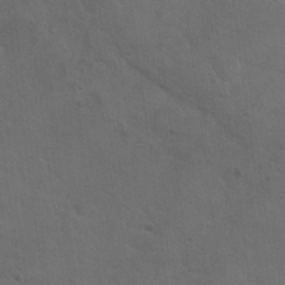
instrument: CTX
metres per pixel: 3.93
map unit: Hto
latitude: 18.9702
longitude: -54.1011
